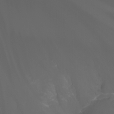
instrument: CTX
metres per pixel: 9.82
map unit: Nhu
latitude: -5.6722
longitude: -89.1404
